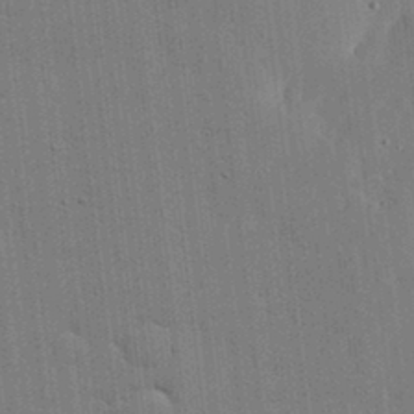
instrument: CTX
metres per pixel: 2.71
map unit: lHvf
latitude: 18.3467
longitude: -113.3670
